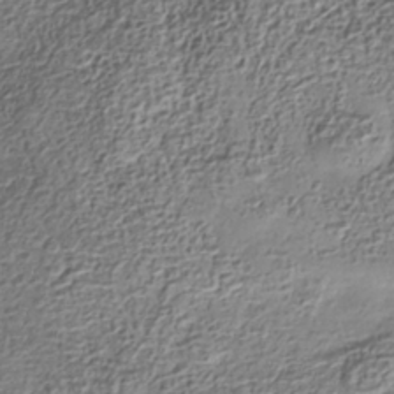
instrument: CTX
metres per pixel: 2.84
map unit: Nhe
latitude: -36.6896
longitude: -178.5735
